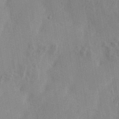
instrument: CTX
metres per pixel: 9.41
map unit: eHh
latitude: 34.2333
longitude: -133.6883
